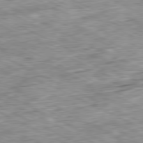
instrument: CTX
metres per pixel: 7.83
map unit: Ap
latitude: -81.2187
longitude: -88.5924
